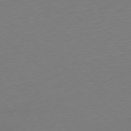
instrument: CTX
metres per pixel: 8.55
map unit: Ap
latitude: -78.9919
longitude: -68.5924
